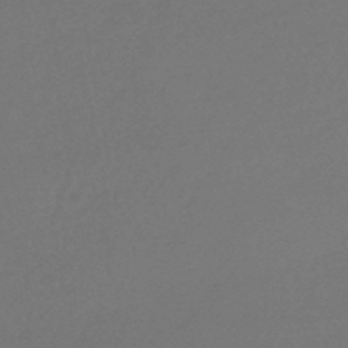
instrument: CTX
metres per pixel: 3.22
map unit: lHb
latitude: -47.7288
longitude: 65.8989
